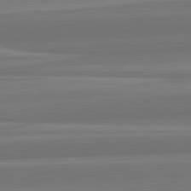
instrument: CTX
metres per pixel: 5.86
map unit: lApd
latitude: 82.7813
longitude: 169.8800
